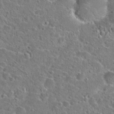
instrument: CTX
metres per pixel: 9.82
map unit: Hto
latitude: 23.3671
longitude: -46.0444
